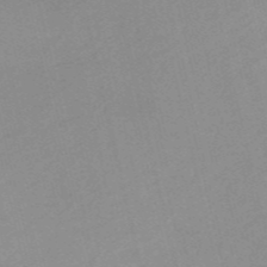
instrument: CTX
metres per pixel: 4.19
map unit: HNb
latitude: -54.7463
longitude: -45.3670
